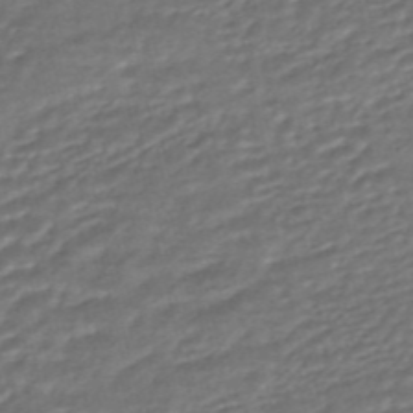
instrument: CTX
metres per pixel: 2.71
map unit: HNhu
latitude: -45.7667
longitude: 104.7463
